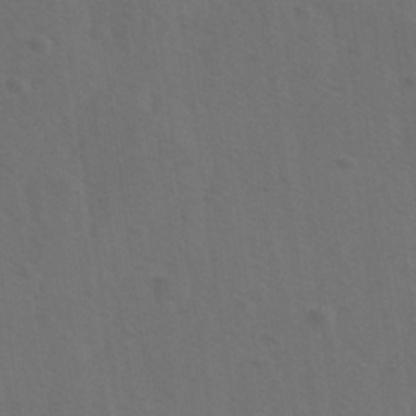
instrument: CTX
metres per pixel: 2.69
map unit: Ave
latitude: -0.0094
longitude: -113.1214
